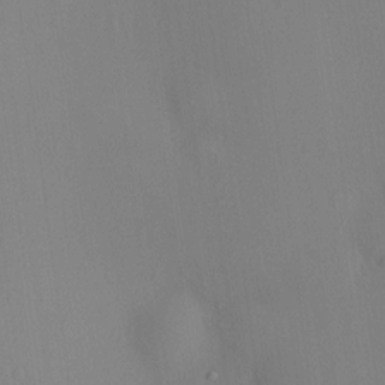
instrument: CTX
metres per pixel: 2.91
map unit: HNhu
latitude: 8.8191
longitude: 14.5952
